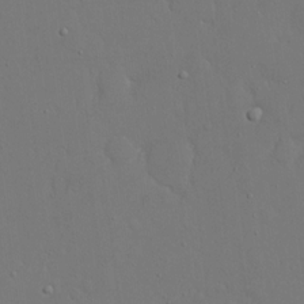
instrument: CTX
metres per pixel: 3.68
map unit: eHh
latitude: 15.8584
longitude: -71.4426
